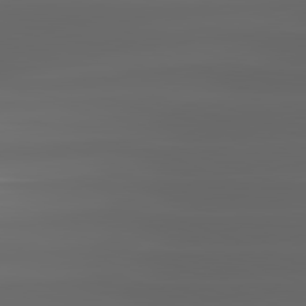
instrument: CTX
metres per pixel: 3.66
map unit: lApd
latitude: 81.7827
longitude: -136.0822
